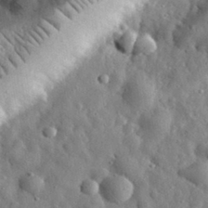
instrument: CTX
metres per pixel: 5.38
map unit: eHh
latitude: 31.4049
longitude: -73.8962
